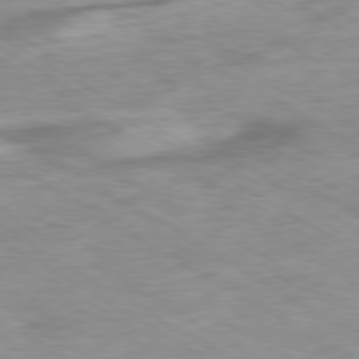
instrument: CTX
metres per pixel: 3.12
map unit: Ap
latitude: -80.3684
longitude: -74.6491
